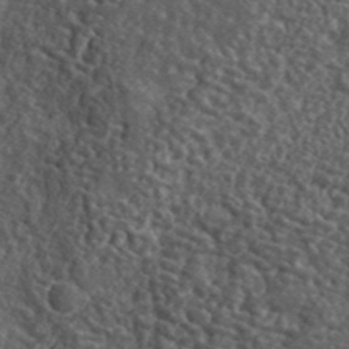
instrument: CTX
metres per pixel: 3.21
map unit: lHvf
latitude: 41.2348
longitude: -89.7261
